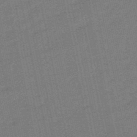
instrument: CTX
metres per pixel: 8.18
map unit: eHb
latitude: -49.8801
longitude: 79.4643
